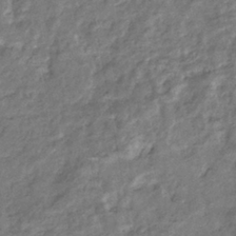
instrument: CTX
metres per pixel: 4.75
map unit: eHb
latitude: -35.5210
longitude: 76.4818
